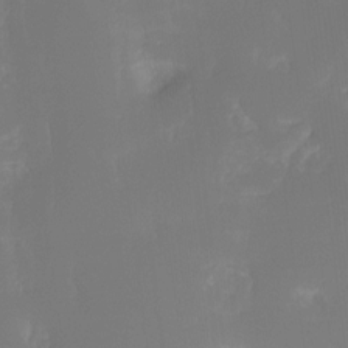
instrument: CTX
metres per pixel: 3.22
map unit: Ht
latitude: -14.1795
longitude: -52.0822
